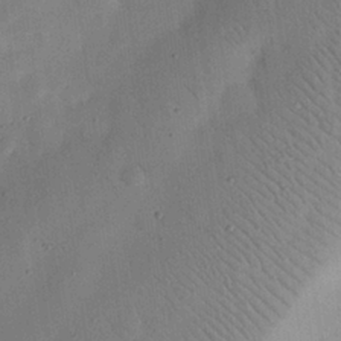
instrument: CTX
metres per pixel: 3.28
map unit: eHh
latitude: 25.0080
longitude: -69.1214
